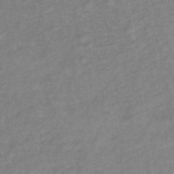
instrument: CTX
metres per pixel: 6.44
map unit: lHb
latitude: -33.5777
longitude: 64.9542
